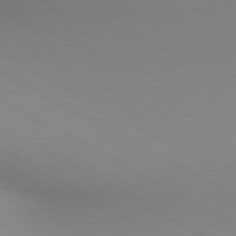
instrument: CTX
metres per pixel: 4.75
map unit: lApd
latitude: 80.3089
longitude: 135.3888
